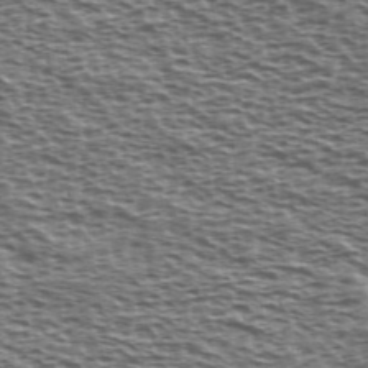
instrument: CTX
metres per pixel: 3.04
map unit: Ave
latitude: 38.2711
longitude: -112.7435
